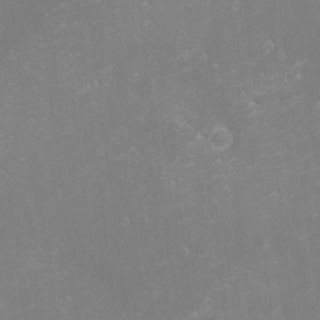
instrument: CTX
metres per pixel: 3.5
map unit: eHh
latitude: -1.1998
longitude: -79.9717
